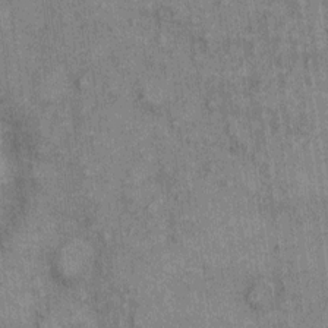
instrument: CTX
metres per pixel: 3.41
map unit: eHh
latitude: 7.1970
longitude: -64.6679
